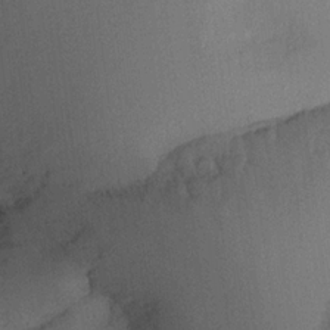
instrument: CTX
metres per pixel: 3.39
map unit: Aa
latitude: 20.1578
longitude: -144.5357
